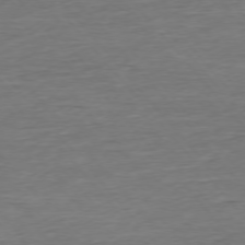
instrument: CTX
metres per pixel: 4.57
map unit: Ap
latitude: -75.6911
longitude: -93.2537
